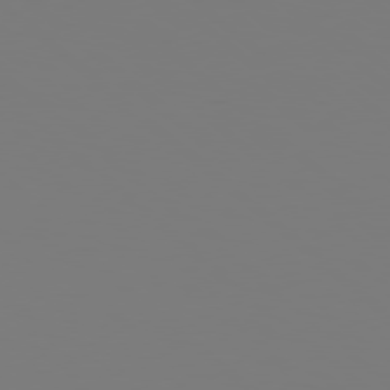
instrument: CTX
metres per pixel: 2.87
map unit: Hpe
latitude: 77.9528
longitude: -163.5938
